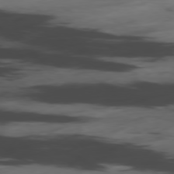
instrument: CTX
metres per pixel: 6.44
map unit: Hpe
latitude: -78.6707
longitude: -20.5357
